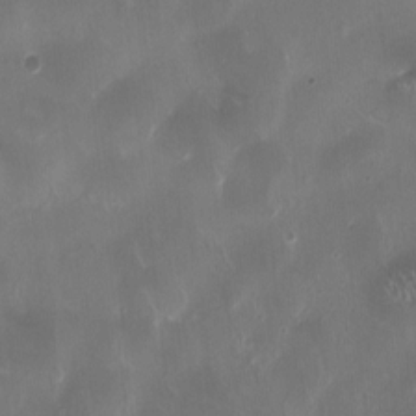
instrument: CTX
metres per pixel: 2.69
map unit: HNhu
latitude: 1.1025
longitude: -3.4237
